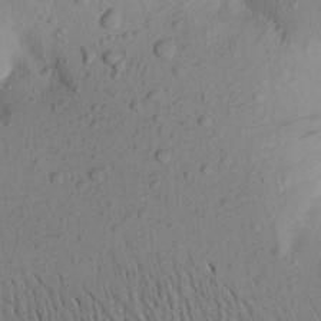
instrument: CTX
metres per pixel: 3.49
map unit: Aa
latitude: 21.5371
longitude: -146.1956
